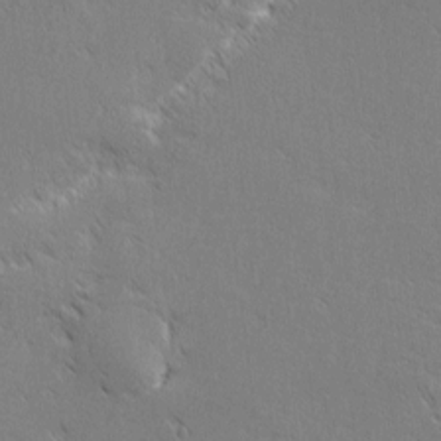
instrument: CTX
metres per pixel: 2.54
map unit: eHh
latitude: 2.1200
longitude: -77.9339
